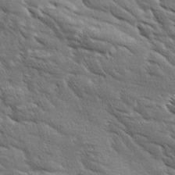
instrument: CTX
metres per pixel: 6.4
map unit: Ave
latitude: 11.9906
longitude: -106.2523
